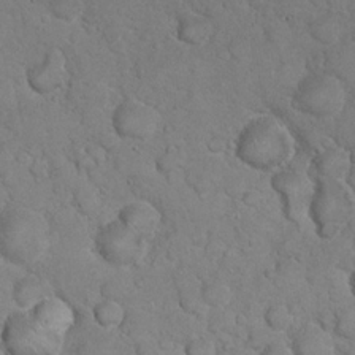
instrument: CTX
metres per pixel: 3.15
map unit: eHh
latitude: 21.6505
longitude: -58.7813
